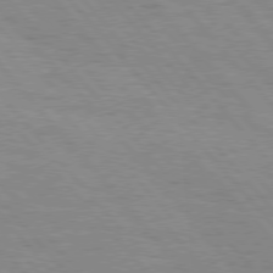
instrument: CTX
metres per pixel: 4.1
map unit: Hpe
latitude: 76.7057
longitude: -153.3293
